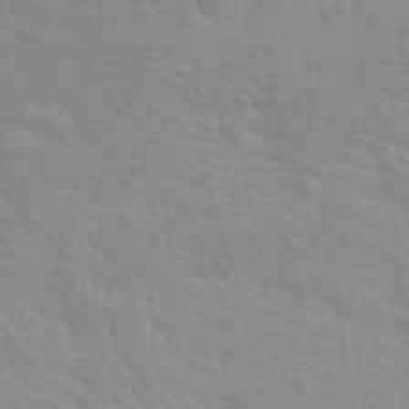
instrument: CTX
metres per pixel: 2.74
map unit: Hto
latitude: 20.1956
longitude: -33.2726
